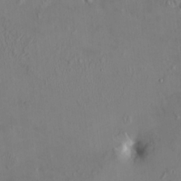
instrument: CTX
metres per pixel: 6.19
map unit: HNhu
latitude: 4.8758
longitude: 13.2376
